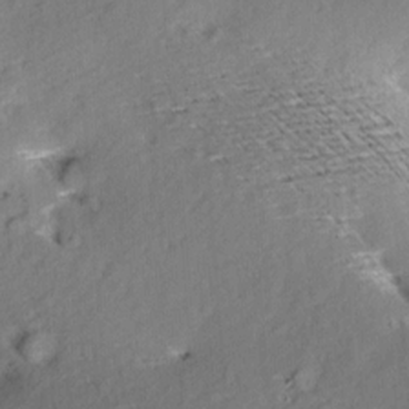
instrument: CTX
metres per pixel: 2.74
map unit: Aa
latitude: 9.8206
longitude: -140.6301
